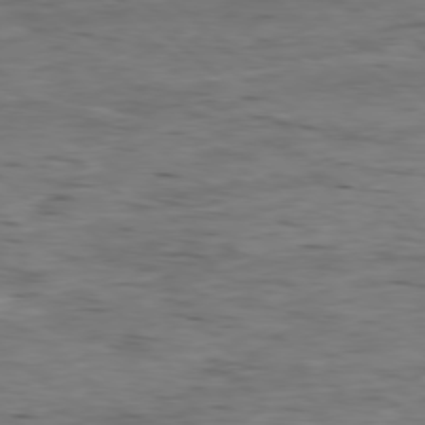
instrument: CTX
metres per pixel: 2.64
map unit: Ap
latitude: -78.7463
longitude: -88.3090
